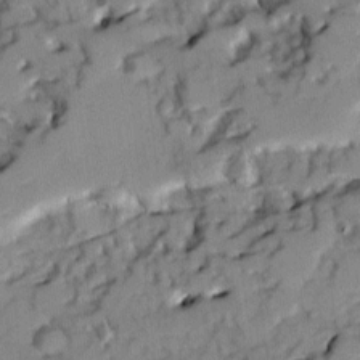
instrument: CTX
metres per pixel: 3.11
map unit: Ave
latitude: 8.5357
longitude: -103.3481
